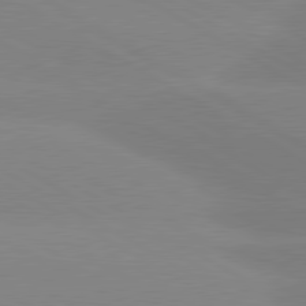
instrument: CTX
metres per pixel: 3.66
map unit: lApd
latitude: 80.5168
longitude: -152.6869
